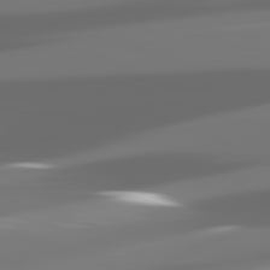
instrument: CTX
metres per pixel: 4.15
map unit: lApd
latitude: 82.4223
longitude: -147.0648
